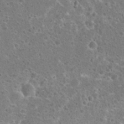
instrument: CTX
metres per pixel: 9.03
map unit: Hto
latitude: 23.0080
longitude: -48.0822
